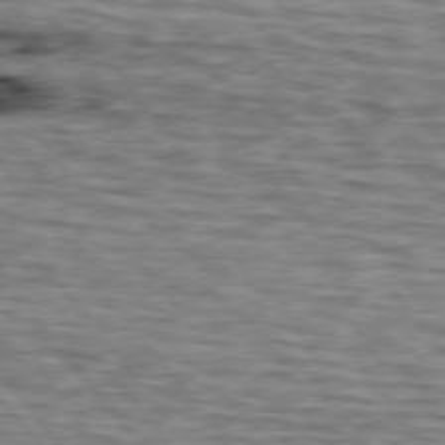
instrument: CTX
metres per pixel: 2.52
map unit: lApd
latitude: 74.9892
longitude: -72.4979
